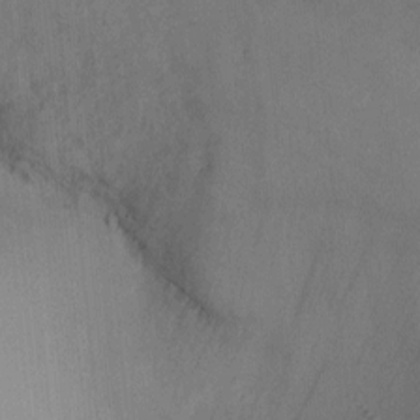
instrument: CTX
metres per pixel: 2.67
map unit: Ht
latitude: -2.0283
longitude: -32.9514
